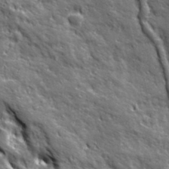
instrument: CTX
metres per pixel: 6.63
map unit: Ave
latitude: 20.0633
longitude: -135.0269
